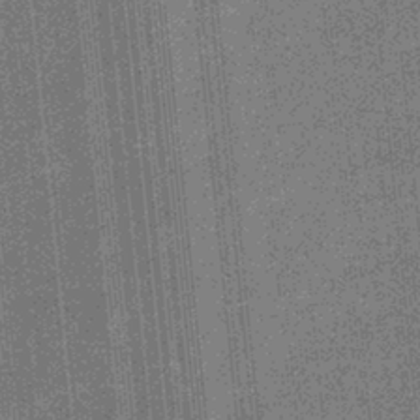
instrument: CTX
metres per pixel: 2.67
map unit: eHb
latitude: -32.0661
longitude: 73.6911
